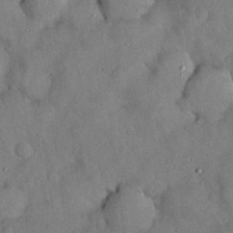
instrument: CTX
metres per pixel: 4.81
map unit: Nhu
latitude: 27.6316
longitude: -70.8191
